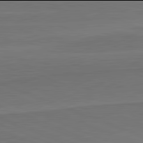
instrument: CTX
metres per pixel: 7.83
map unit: lApd
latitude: 81.9906
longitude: 168.1227
